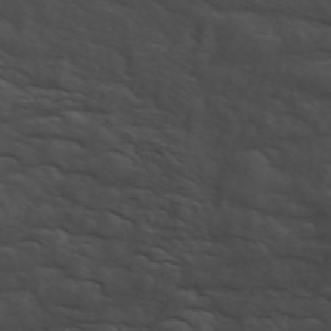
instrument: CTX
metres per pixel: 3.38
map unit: ANa
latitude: 45.5560
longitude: -84.0633
